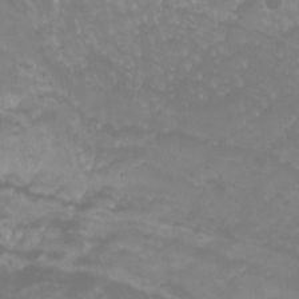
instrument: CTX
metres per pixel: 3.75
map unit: Htu
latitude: -13.0487
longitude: -71.0836
